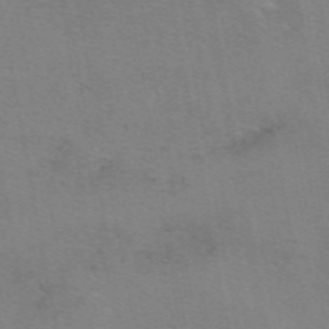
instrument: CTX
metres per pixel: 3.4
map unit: eAb
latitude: 50.3089
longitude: 105.3131
